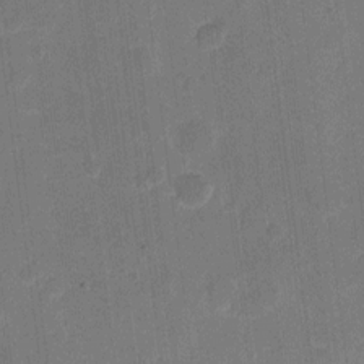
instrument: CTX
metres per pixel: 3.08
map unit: eHh
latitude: 11.6883
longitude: -66.8002
